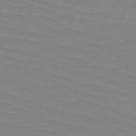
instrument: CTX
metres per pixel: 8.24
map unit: HNb
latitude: -49.2565
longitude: -50.9135
